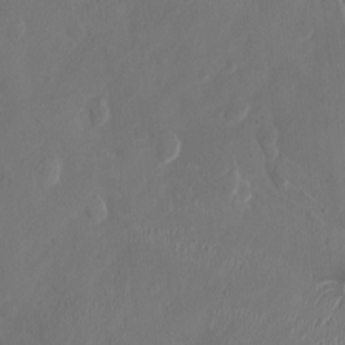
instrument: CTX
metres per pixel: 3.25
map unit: HNhu
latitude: 1.4804
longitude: -4.7057
